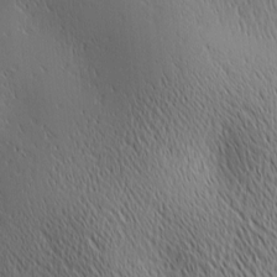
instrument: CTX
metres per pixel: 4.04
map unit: lAa
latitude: 1.6127
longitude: -115.6315
